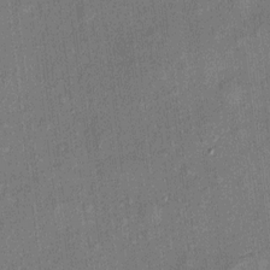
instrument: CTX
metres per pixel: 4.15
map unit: eHh
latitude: 4.6113
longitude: -74.2900
